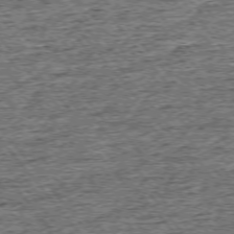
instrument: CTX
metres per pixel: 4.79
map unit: Ap
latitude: -75.6722
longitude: -91.7450
